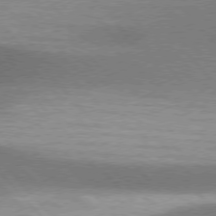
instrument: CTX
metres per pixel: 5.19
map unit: lApd
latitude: 76.1389
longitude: -62.6869
